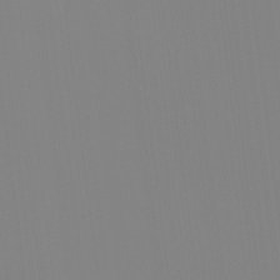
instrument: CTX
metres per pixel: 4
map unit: Ht
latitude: -15.4644
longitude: -52.3279
